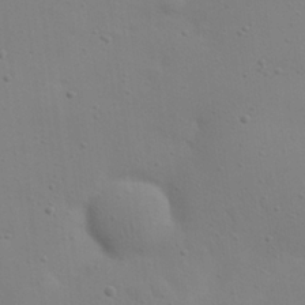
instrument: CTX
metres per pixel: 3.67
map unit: eHh
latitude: 24.3278
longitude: -69.7261
